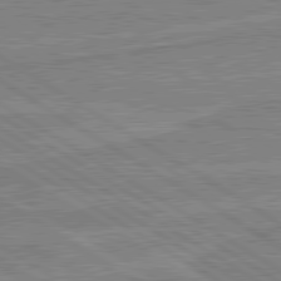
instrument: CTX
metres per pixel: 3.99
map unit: lApd
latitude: 80.4412
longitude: 170.1417
